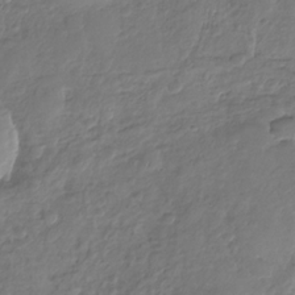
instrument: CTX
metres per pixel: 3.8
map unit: Nhu
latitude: -30.4251
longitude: -61.5749
